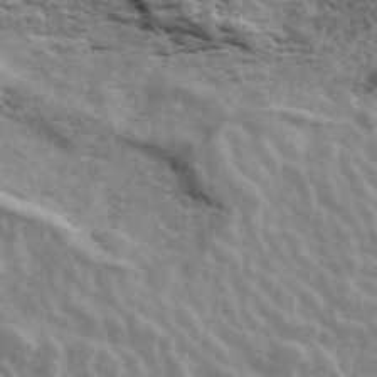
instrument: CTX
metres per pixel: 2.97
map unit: ANa
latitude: 45.4805
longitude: 38.2739
